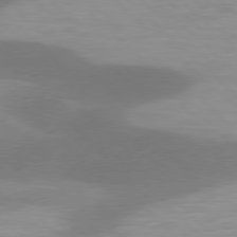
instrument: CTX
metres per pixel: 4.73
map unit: lApd
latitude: 77.7638
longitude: -50.2144
